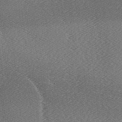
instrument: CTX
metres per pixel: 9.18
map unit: lAa
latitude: -6.8219
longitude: -123.7072
